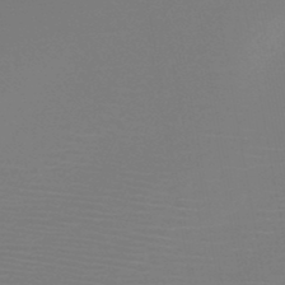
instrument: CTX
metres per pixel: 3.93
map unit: HNb
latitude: -47.2754
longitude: -43.4615
